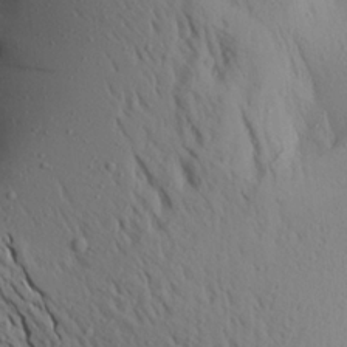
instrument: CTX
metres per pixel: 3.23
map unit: Aa
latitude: 18.4790
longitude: -148.1767
